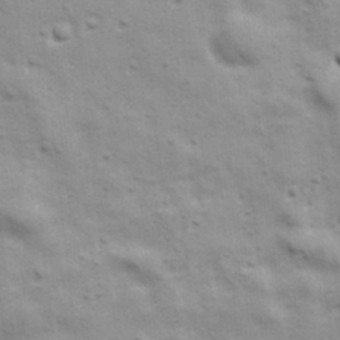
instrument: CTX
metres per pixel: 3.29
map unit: Ave
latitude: 17.3671
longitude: -133.1403
